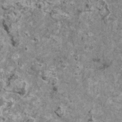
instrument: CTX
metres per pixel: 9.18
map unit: HNhu
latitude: 1.8016
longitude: 4.6140
